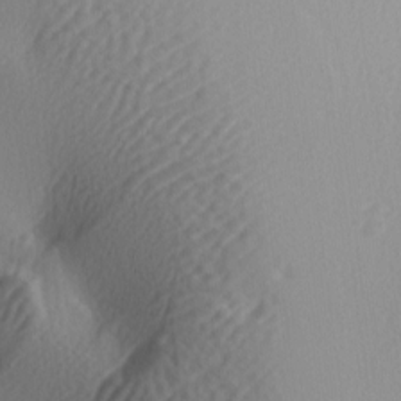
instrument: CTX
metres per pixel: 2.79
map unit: lAa
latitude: -5.4454
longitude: -123.3671
